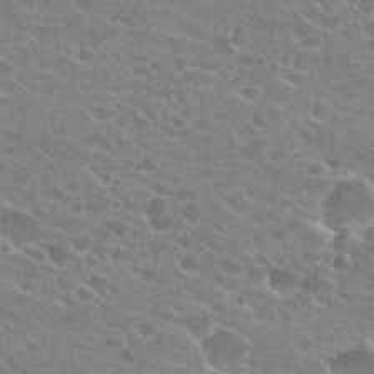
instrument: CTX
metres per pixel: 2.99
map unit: Hto
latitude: 23.3293
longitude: -43.6505
